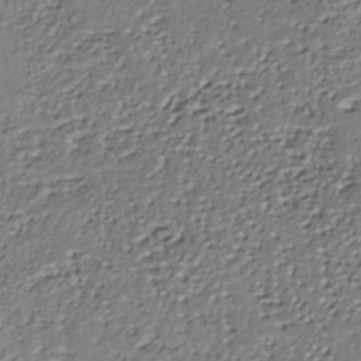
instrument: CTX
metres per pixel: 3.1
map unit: Nhu
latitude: -37.6532
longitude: -81.8961
